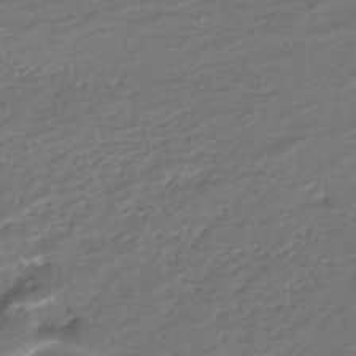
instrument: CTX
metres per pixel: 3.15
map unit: HNhu
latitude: -45.0486
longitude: 101.3509
